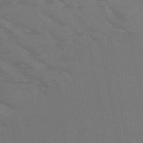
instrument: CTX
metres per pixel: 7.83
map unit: HNb
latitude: -50.3873
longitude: -47.1970
